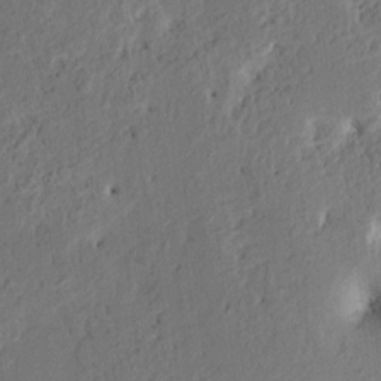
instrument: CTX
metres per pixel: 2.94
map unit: HNhu
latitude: 7.4993
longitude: -3.5182
